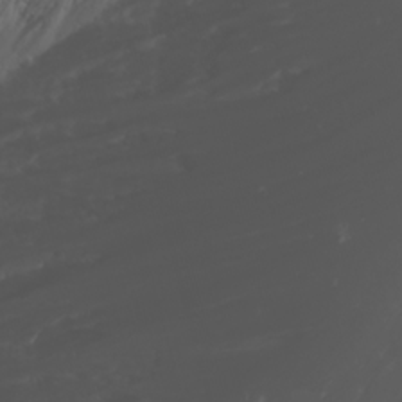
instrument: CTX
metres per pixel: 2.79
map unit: Nhu
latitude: -0.6897
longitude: -80.7435
